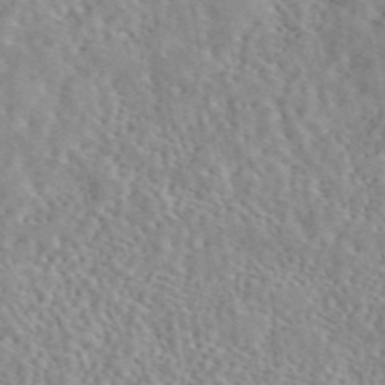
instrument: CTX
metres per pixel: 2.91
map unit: eAb
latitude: 44.8191
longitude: 112.7652
